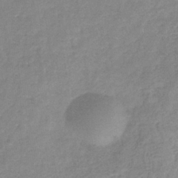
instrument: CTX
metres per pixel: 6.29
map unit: eHb
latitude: -32.3873
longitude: 75.0487
